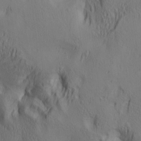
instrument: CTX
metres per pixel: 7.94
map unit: lAa
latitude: 5.5749
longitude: -114.1766
